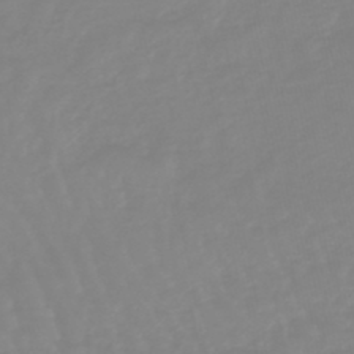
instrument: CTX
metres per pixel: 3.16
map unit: eHb
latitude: -45.0298
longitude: 80.9920
